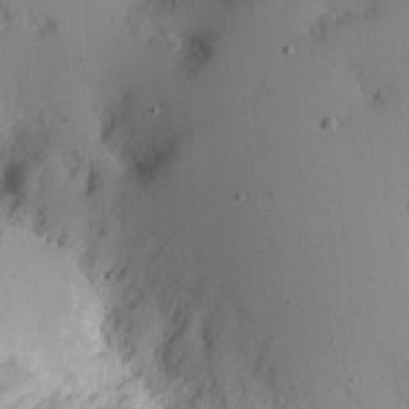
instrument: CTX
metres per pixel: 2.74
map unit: eHh
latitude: 11.4993
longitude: -68.0822
